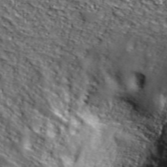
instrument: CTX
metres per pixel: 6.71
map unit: lHvf
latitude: 39.1970
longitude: -86.8758
